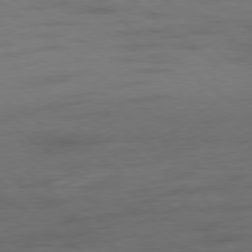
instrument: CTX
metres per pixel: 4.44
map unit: Hpe
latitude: -79.0486
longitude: -19.8772
